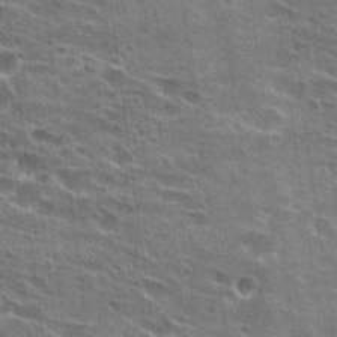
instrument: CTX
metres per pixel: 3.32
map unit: Hto
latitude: 23.8205
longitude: -43.0459
